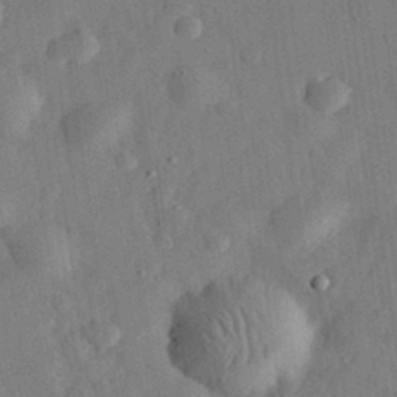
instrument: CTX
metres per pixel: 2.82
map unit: eHh
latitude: 32.4979
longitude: -75.7072
